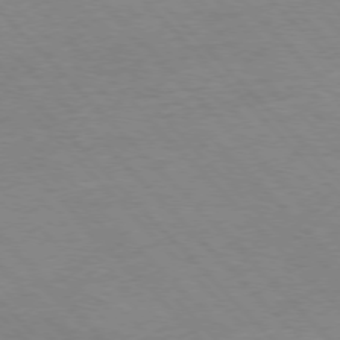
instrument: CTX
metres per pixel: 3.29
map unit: Hpe
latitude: -77.2187
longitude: -11.6505
